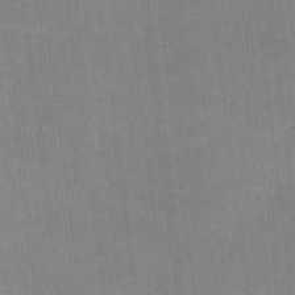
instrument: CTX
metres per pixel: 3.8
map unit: lHvf
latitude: -10.8975
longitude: -101.4615
